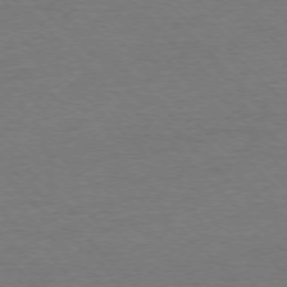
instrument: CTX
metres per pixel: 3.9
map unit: Ap
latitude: -76.6330
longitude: -93.9906
